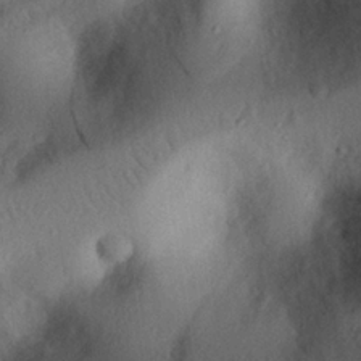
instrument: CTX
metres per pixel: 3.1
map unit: eHh
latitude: 25.0269
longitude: -77.2726
